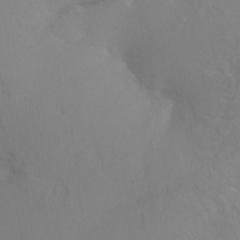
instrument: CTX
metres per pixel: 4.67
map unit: Ht
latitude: -8.1606
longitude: -37.8395
